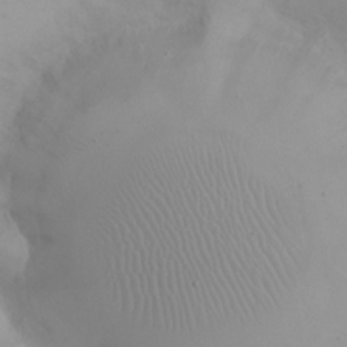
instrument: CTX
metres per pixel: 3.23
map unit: eHh
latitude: 25.4426
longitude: -64.1767
